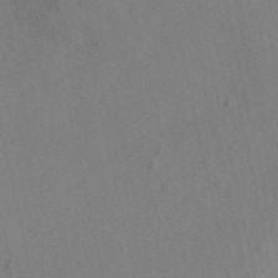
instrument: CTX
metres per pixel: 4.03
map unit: eAb
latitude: 47.0459
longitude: 112.7085
